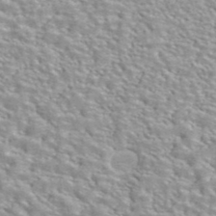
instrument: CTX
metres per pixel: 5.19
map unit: ANa
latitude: 41.1970
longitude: 18.3873
